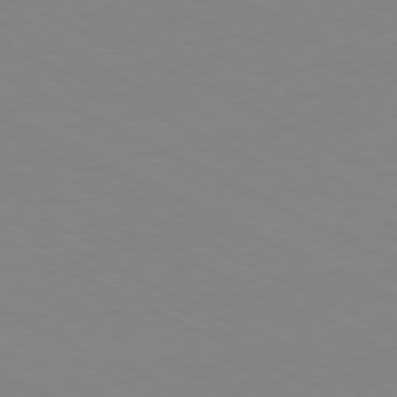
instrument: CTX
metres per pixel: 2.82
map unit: Ap
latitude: -80.7652
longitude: -94.0444
